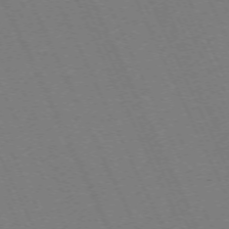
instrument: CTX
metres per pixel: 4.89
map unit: Hpe
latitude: -71.4643
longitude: 12.5007
